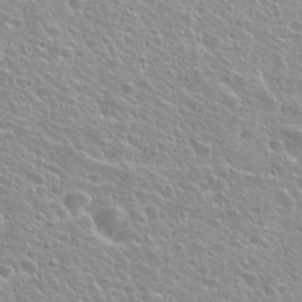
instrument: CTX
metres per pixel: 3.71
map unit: Hto
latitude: 26.2145
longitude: -50.4412
